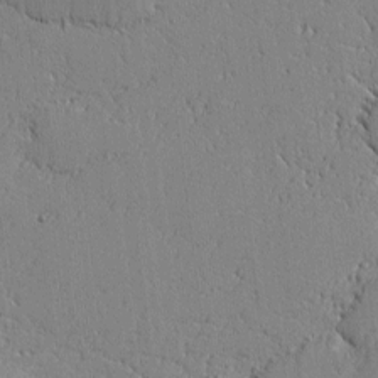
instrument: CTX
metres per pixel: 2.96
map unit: lAvf
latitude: -1.7478
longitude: -108.8947
